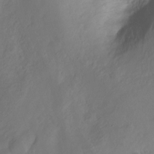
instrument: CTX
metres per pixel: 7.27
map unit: Hto
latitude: -7.5966
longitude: -40.1955
